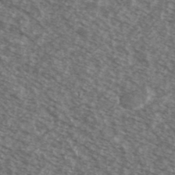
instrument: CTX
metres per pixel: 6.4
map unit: Ave
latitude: 38.8380
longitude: -111.0270
